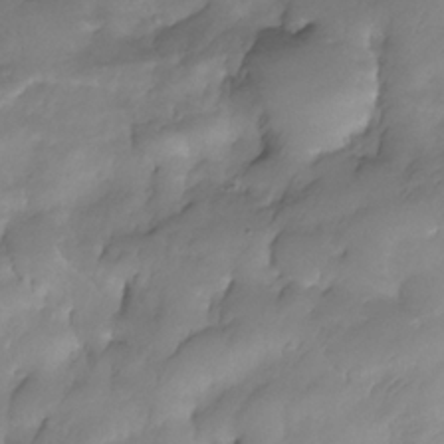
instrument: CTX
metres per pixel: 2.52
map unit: Nhe
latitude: -33.9745
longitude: -146.1200
